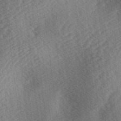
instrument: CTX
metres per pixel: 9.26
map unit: lAa
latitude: -3.5777
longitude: -126.1578
